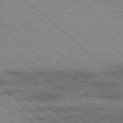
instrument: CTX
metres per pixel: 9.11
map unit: Ap
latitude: -78.3117
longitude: -49.3293
